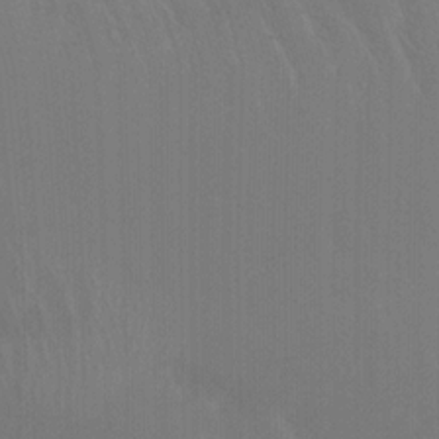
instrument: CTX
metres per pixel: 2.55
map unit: Nhu
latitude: -6.7841
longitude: -89.8017
